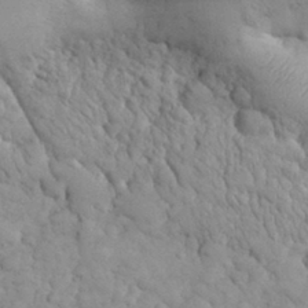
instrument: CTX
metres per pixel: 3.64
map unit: eHh
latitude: 31.9339
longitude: -68.0633
